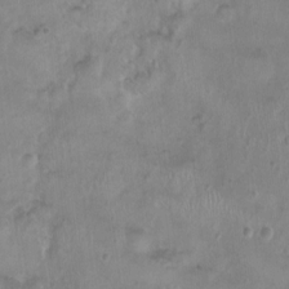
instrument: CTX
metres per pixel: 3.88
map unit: Nhu
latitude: 0.6112
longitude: -15.3482
